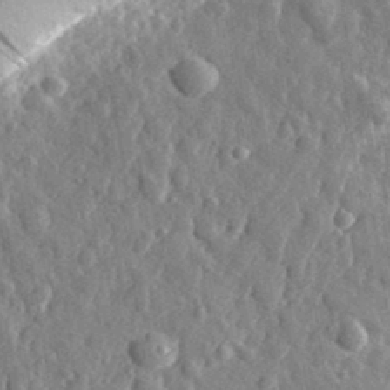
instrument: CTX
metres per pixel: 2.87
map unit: eHh
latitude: 34.3467
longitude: -80.2711
